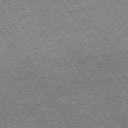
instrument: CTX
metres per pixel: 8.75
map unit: Ap
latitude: -74.8408
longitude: -89.3482
